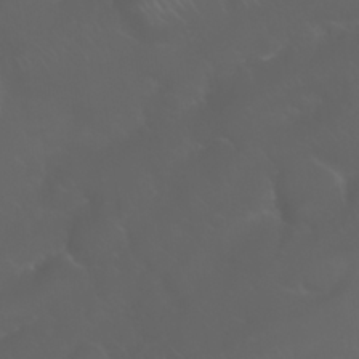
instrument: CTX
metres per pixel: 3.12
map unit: Nhu
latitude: 23.8394
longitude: -61.0269
